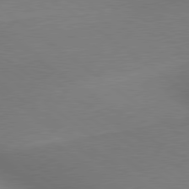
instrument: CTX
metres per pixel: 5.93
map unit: lApd
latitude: 79.4994
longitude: 179.6722
